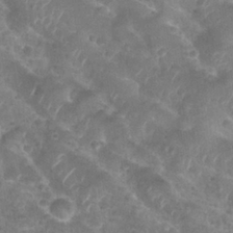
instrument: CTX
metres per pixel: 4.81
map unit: Nhu
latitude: 27.9339
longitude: -55.2537
